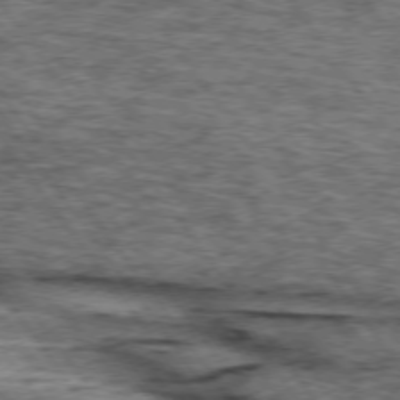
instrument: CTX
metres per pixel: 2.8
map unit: lApd
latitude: 74.0822
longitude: -75.8772
